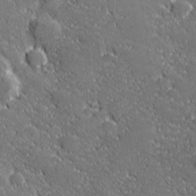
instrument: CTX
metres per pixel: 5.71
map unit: lHvf
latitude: 27.0648
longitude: 141.7666
